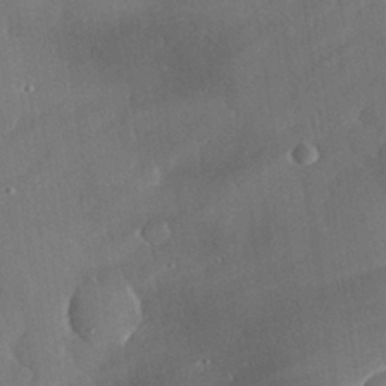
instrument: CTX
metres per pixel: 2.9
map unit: eHh
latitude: 30.0822
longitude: -81.4615
